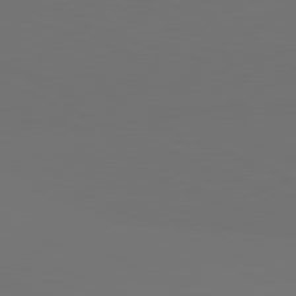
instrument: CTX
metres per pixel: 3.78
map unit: lApd
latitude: 81.7639
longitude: 147.1242
